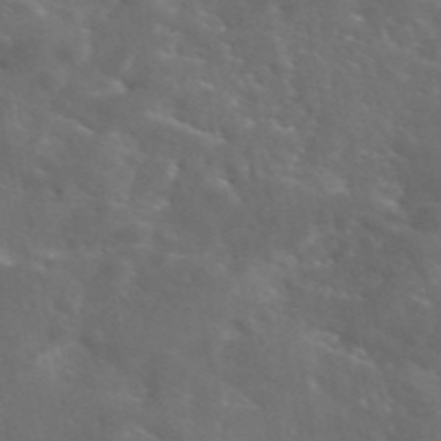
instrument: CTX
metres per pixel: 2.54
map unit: eAb
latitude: 45.9717
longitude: 125.2187
